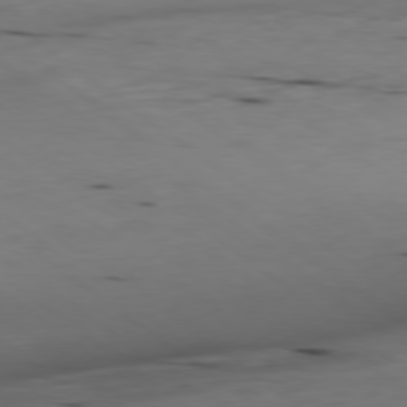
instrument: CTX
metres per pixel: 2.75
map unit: Ap
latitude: -79.2942
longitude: -92.2711
